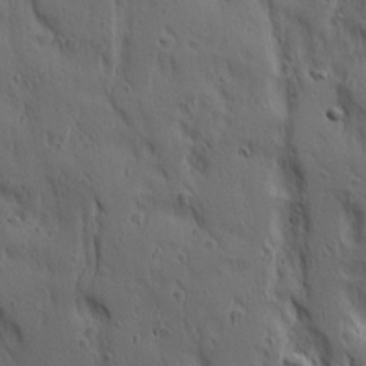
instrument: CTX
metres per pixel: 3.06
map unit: Ave
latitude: 22.9703
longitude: -135.7071
